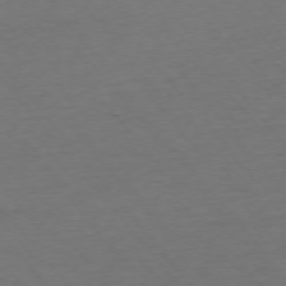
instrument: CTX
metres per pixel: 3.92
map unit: Ap
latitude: -75.3699
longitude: -66.6112
